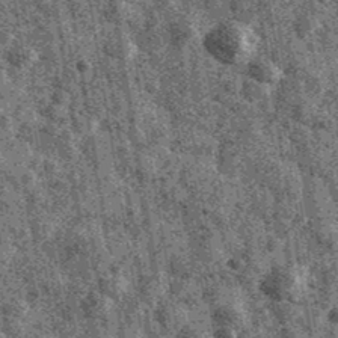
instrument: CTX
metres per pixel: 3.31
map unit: Ave
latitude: 40.2145
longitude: -106.4412
